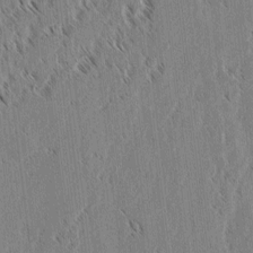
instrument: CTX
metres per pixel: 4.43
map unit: lAvf
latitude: 2.6112
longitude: -106.2145
